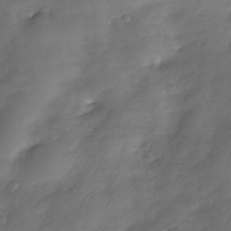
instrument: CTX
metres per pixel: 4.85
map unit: Nhe
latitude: -34.2362
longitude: -144.1578
